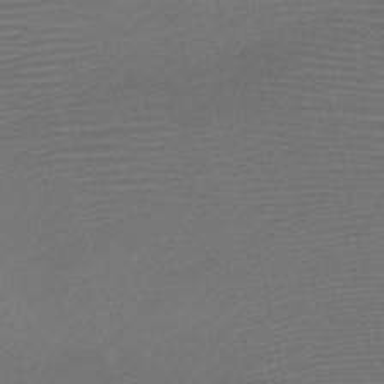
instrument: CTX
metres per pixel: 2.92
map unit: HNb
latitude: -47.5021
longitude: -41.3859
